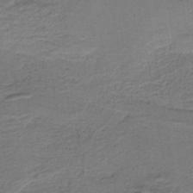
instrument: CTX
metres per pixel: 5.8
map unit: lHb
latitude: -41.7477
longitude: 53.2565
